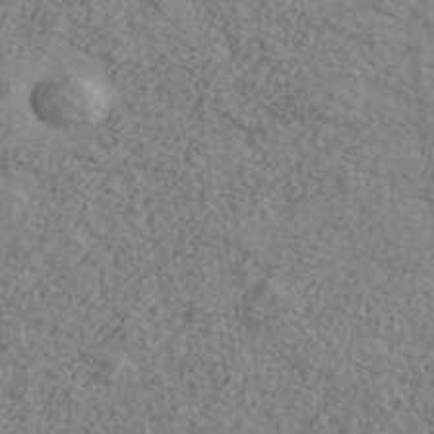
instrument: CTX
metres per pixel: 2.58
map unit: Ave
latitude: 41.2725
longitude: -110.7624
